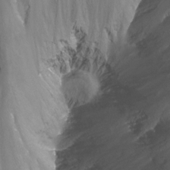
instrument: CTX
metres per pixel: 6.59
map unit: Nhu
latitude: -13.9178
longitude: -64.6869
